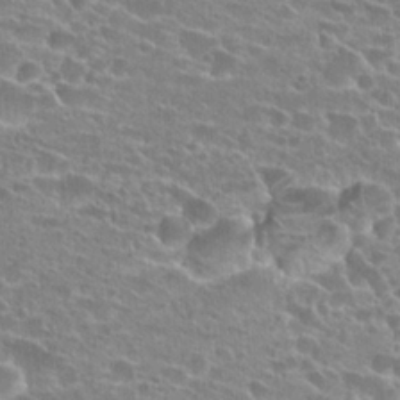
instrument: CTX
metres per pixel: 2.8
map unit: Hto
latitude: 24.1011
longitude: -42.9514
